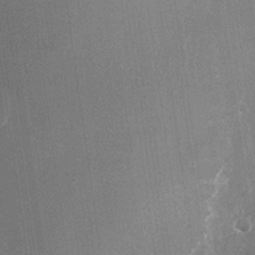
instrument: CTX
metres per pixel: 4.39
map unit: Nhu
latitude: -25.6155
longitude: -71.8016
